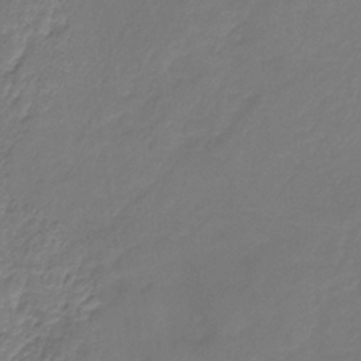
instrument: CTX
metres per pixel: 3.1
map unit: HNb
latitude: -34.1228
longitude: 60.8786
